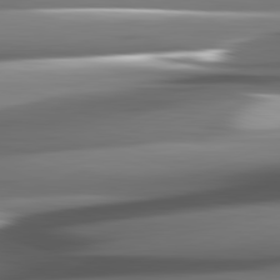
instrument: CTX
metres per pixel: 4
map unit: lApd
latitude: 82.2333
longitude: -141.4804
